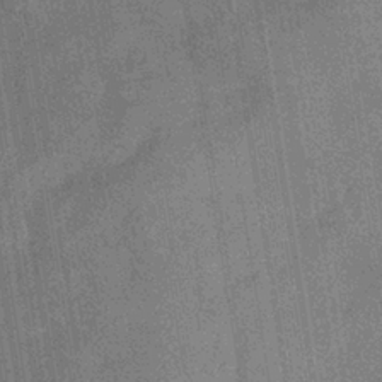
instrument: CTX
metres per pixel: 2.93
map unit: eHb
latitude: -35.5021
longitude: 80.8030
